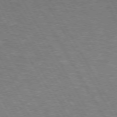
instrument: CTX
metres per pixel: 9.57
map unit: lApd
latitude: 72.8380
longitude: -73.4616
